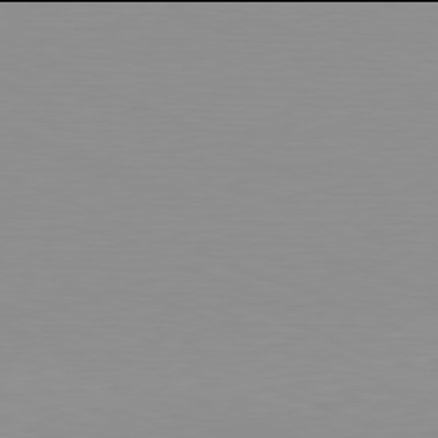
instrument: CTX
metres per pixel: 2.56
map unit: Hpe
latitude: -82.0094
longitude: 17.2187
